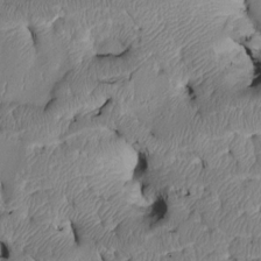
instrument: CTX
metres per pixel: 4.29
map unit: Htu
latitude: 3.4048
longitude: 149.1620
